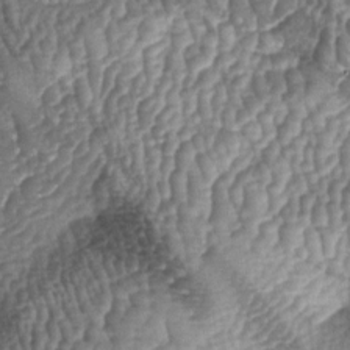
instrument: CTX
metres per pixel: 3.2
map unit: lAa
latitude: -5.2754
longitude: -127.5938
